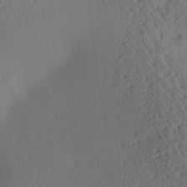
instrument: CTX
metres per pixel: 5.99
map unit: Aa
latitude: 25.3481
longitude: -133.7261
